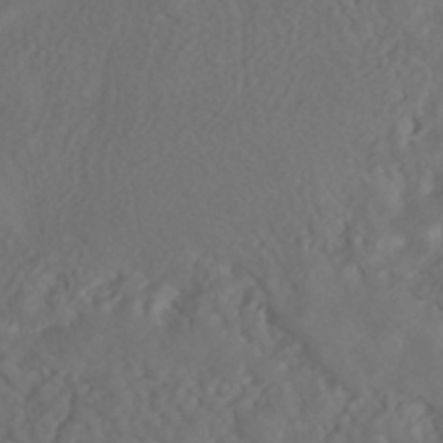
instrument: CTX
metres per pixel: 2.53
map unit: HNhu
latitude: -40.2739
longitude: 108.5385
